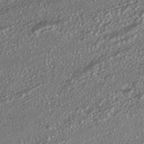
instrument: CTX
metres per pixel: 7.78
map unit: HNhu
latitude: -41.1431
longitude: 107.8045
